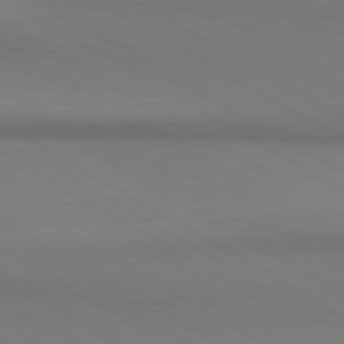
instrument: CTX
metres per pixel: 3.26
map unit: lApd
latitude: 80.6679
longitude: 147.4265
